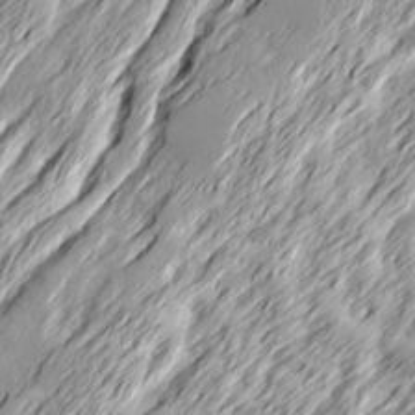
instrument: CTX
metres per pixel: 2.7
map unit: Ave
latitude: 15.3671
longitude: -136.7247
